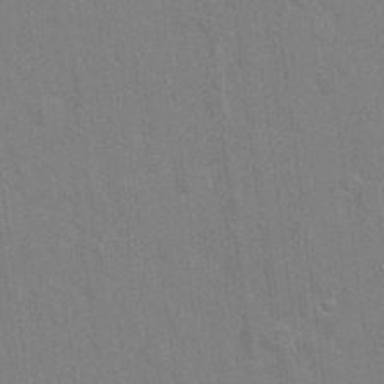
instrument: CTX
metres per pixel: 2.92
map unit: Hto
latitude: 21.1970
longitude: -54.1767
